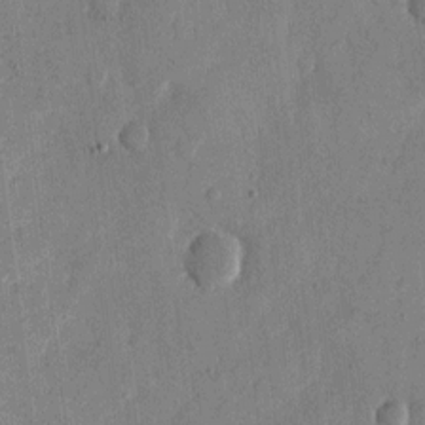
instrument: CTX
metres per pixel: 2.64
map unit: eHh
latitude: 12.8758
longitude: -68.3845
